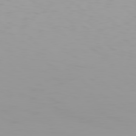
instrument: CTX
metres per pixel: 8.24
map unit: Hpe
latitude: 78.2334
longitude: -145.4804
